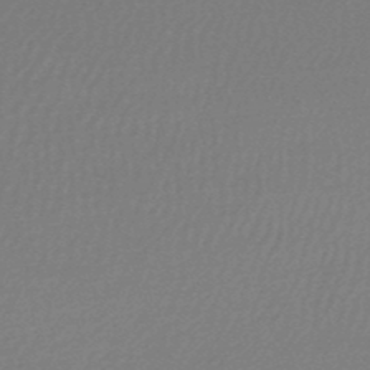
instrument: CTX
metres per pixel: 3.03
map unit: lHb
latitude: -47.1431
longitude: 67.8044
